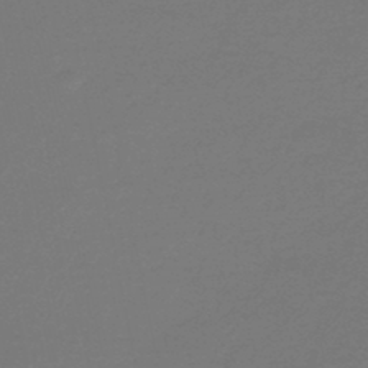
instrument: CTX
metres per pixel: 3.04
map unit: HNhu
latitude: -47.7099
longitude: 98.8219
